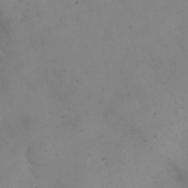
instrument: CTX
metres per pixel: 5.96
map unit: eHh
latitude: 24.0444
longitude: -64.2522
